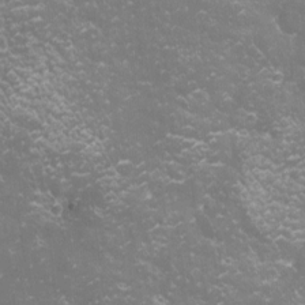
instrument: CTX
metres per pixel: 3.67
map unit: eHh
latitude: -4.2928
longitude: 19.4076
